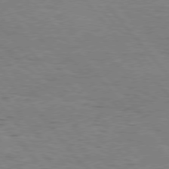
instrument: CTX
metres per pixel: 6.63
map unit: Hpe
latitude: 76.2144
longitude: -157.3859
